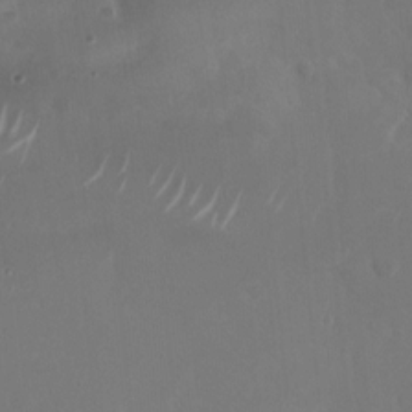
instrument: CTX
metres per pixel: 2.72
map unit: Nhu
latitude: -28.5007
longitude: -70.4034
